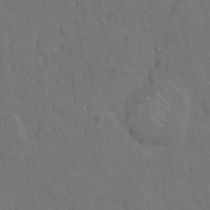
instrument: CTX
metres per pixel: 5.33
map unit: eHh
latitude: 7.3860
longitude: -63.0459
